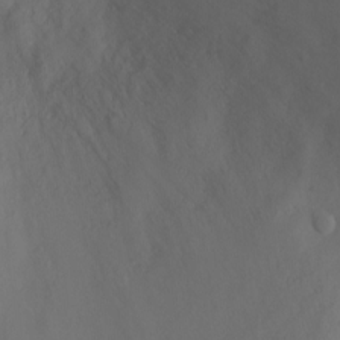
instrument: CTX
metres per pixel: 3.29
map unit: Ht
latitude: 0.7624
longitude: -20.5168
